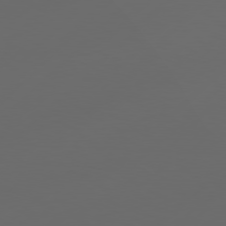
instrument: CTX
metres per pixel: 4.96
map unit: Hpe
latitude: 78.4223
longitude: 172.5196
